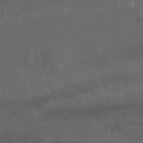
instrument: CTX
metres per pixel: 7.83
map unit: Nhu
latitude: 22.7624
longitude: -64.3278
